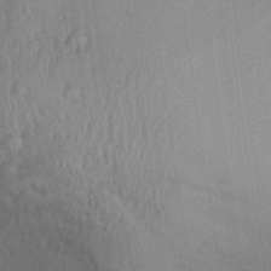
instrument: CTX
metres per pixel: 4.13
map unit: Aa
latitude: 31.2348
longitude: -133.2537
